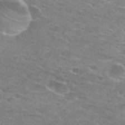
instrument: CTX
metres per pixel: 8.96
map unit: Hto
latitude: 28.1011
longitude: -47.9339
